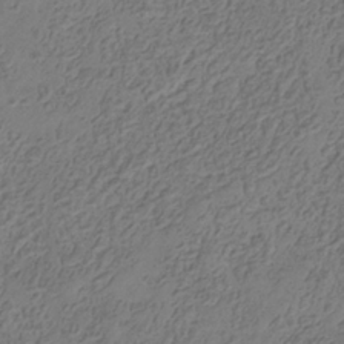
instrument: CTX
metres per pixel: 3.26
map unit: Hve
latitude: -34.9542
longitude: 88.7085
